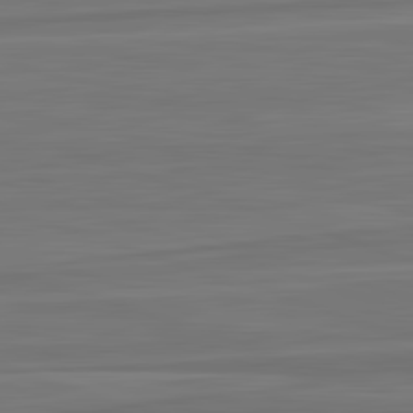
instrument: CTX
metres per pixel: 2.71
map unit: lApd
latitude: 82.9135
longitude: 168.7841
